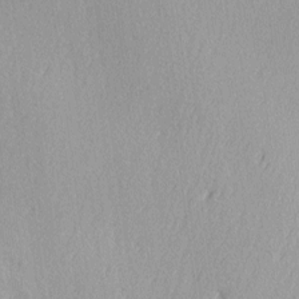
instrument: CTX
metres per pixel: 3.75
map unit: Ave
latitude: 3.0647
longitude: -111.9906
